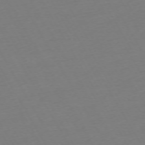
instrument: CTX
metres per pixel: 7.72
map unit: Ap
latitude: -73.9745
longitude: -68.8569
